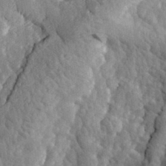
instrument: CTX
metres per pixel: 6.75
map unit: eHh
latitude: 31.6127
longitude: -80.3089
